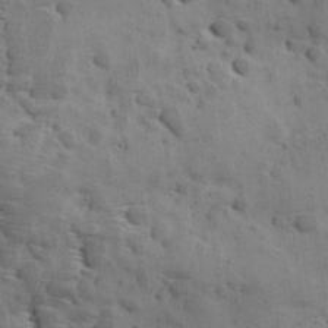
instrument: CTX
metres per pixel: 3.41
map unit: Ave
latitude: 11.7261
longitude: -105.9339
